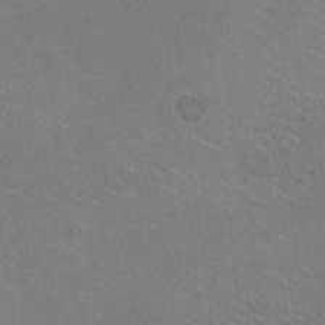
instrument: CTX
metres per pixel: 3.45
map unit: HNhu
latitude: -1.8612
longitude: -2.0633
